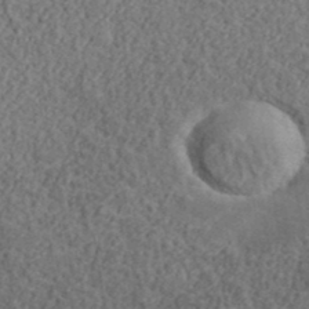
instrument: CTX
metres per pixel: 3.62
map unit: lHvf
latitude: 37.9717
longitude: -90.9514
